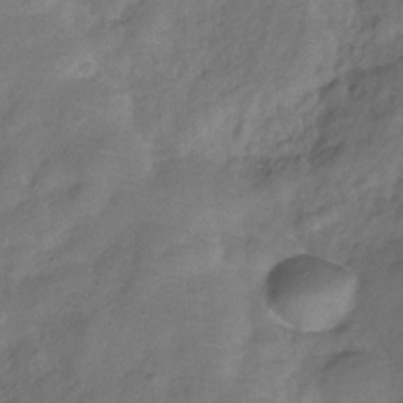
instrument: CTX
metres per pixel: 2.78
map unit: Hve
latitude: -31.2376
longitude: 95.8233
